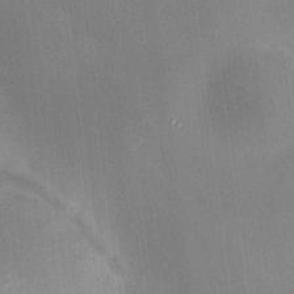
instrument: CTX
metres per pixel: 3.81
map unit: HNhu
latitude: 8.5735
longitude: 9.2754
